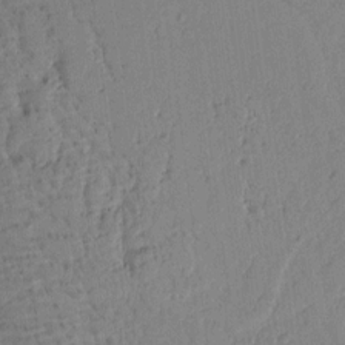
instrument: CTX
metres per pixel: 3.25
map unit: Ht
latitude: 9.4993
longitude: -78.7058
